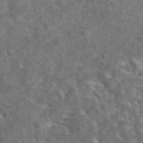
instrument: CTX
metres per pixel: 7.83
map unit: eAb
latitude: 43.4615
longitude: 110.9730
